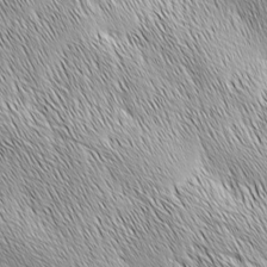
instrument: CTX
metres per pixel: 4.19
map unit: Ave
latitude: 2.1389
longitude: -114.1577
